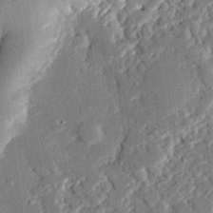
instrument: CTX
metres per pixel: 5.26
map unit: eHh
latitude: 27.5938
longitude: -81.8772
